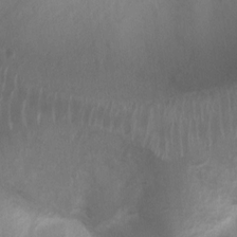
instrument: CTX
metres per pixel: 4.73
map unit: Ht
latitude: 2.8002
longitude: -25.9906
